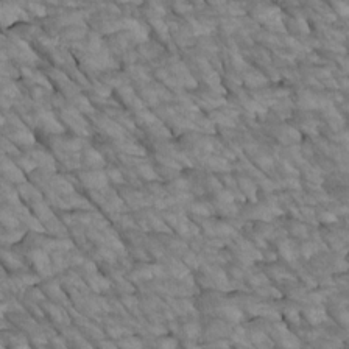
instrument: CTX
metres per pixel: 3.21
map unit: Htu
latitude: 2.0633
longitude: 144.4251
